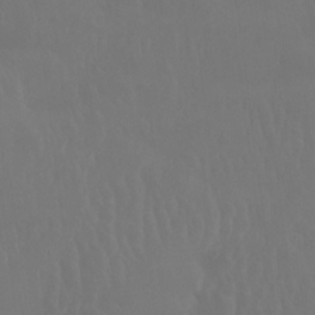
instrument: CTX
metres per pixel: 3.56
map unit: Htu
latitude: -14.1795
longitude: -47.6127
